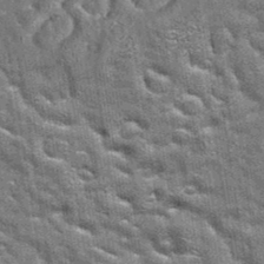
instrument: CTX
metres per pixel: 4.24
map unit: eAb
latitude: 35.2914
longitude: 112.5196
